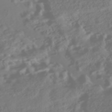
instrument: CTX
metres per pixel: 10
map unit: Nhe
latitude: -46.7085
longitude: 151.9178
